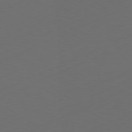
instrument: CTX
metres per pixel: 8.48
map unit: Ap
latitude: -81.5210
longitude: -85.4049
